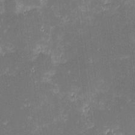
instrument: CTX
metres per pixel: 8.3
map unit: eHh
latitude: -2.5195
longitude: -86.2144
